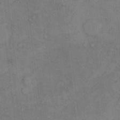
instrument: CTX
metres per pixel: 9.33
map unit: Hto
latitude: 7.0080
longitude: -60.6679
